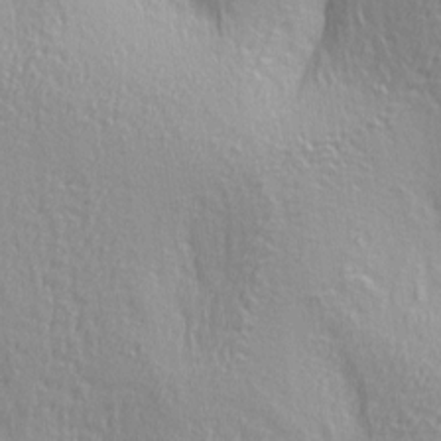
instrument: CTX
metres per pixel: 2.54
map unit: lAa
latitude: 4.1011
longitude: -113.0458
